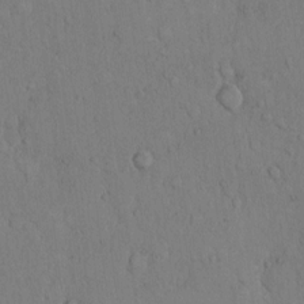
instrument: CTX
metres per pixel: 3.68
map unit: Hto
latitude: 9.0648
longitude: -60.5357
